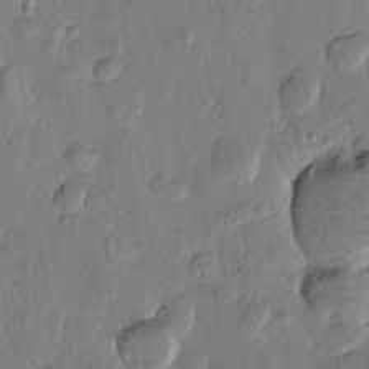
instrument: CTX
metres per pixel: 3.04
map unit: Htu
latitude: -0.5196
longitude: -176.6868
